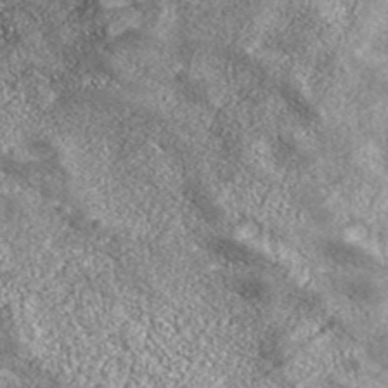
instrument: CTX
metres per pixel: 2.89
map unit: eHh
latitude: 42.9892
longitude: -90.1956
